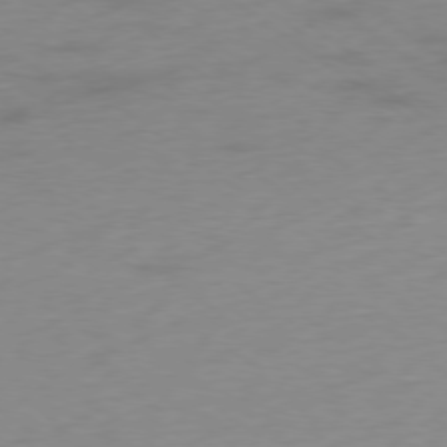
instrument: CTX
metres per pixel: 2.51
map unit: Ap
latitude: -78.1039
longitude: -59.9717
